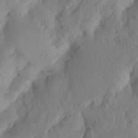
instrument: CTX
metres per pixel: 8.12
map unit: Nhu
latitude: 16.6113
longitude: -75.5938
